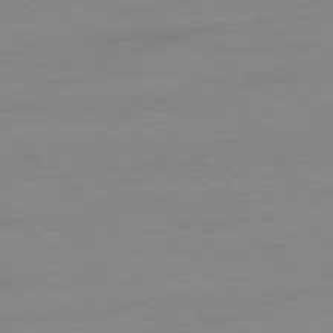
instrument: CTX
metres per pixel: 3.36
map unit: Ap
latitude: -77.6911
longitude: -81.2915
